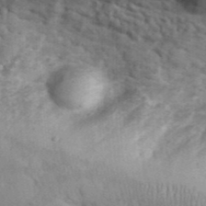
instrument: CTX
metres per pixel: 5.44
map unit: eHh
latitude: 36.0633
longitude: -67.1781
